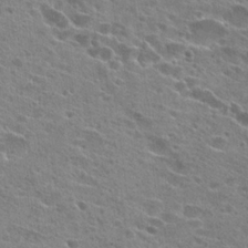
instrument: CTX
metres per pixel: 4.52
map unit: Hto
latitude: 23.6316
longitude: -42.7246
